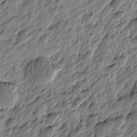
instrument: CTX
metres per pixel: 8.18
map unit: Htu
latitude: -3.6721
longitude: 179.5588
